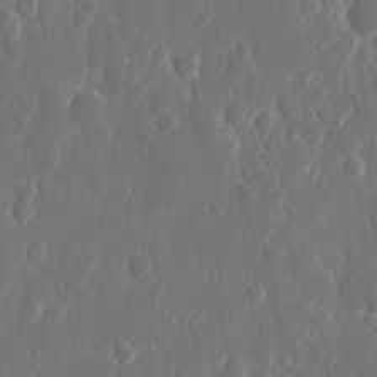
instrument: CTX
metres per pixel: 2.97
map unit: eHh
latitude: 10.8569
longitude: -71.0080
